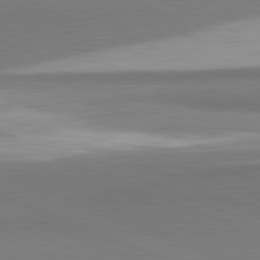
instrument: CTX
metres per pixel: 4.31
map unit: lApd
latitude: 81.7827
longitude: 160.6519
